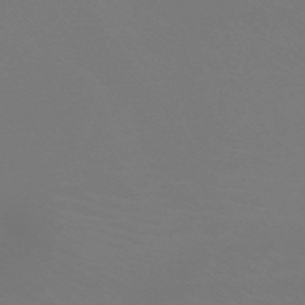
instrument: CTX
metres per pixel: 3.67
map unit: HNb
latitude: -46.2361
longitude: -44.1011
